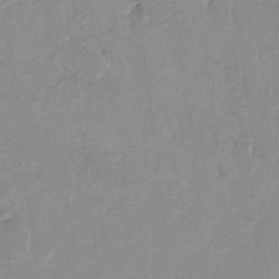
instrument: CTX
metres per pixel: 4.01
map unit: Hto
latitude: 7.5371
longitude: -35.0269
